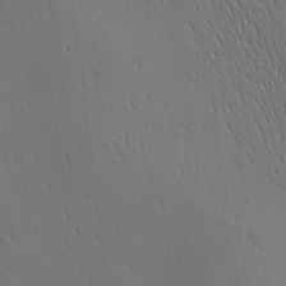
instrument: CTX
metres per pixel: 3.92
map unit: Ave
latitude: 2.4412
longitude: -114.6112
